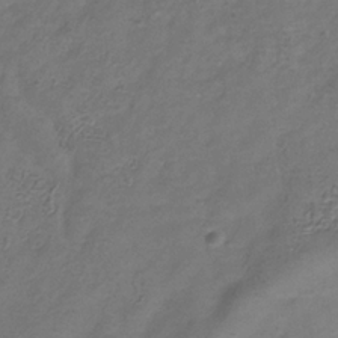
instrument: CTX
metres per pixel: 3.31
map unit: Hve
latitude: -33.8989
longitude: 91.0298
